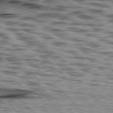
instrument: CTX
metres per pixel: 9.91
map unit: lApd
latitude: 76.7057
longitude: -70.9136
